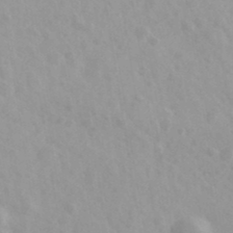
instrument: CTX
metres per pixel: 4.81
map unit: Ave
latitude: 39.6316
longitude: -106.3656
